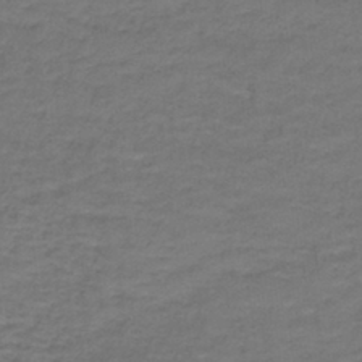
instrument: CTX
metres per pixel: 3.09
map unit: lHb
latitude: -42.6518
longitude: 57.9556
